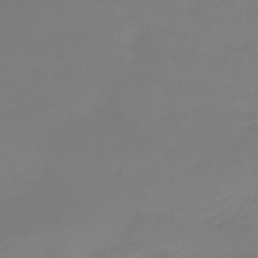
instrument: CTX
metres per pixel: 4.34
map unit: eHb
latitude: -45.6533
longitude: 81.0298
